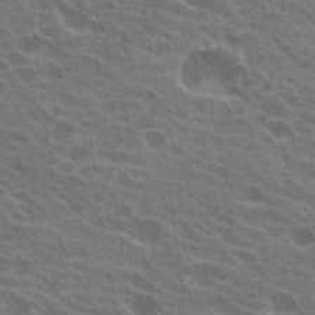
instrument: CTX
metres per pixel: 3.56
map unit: Hto
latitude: 22.3467
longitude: -38.4979
